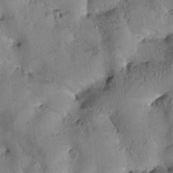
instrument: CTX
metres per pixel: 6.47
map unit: Htu
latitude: -0.2929
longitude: 175.7099
